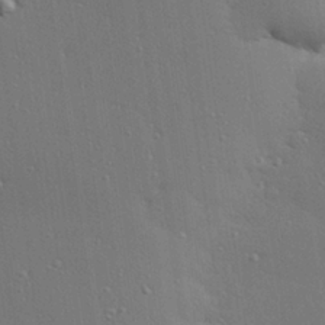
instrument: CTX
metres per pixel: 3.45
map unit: Hve
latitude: 27.0270
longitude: -90.5924
